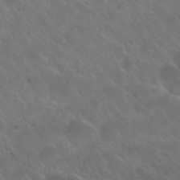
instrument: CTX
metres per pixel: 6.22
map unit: Nhu
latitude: 30.5546
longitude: -55.2726
